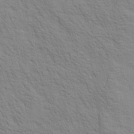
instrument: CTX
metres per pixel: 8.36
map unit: Aa
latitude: 20.3468
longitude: -140.4790
